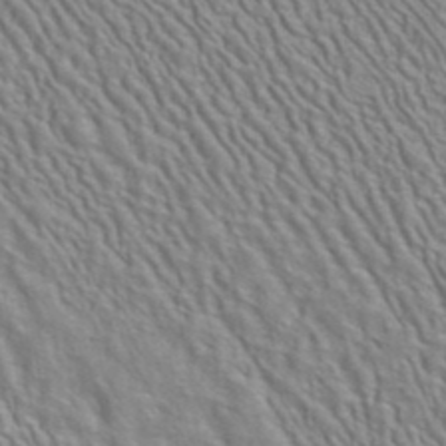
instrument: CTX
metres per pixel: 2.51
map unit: ANa
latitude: 41.0647
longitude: 29.1431
